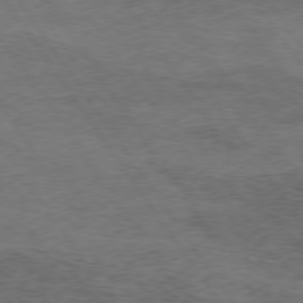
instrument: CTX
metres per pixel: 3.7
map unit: Hpe
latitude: 74.6491
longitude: -142.6302
